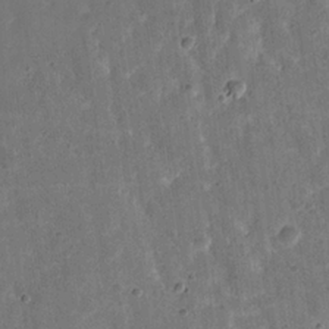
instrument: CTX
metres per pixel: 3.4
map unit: eHh
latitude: 22.1578
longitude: -66.2900
